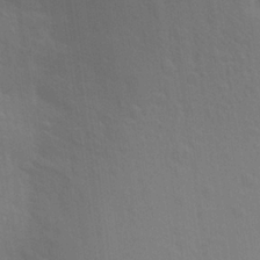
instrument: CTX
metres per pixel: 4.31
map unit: Aa
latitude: 23.6883
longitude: -145.5371
